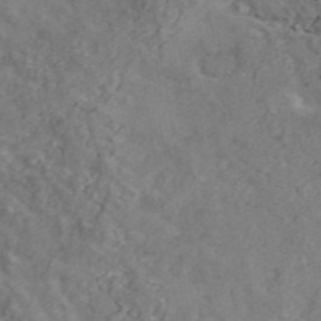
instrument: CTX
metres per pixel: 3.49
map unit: ANa
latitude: 45.0647
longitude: 21.4076
